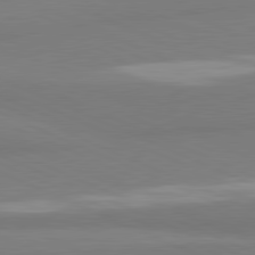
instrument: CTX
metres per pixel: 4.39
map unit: lApd
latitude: 81.4615
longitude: 177.4832
